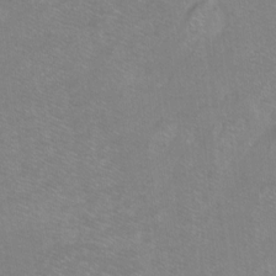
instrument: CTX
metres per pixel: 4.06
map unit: Hto
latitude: -7.2754
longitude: -36.5168
